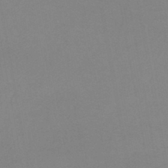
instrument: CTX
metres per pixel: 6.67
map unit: HNb
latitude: -46.2739
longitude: -42.7624
